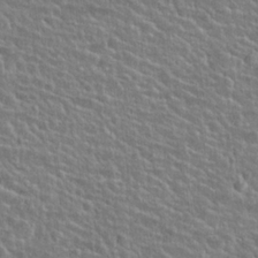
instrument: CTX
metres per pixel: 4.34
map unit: Hto
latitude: 25.0269
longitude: -50.5545
